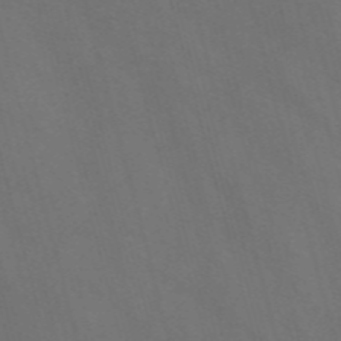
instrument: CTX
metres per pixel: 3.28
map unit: Nve
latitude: -58.1227
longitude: 65.5021
